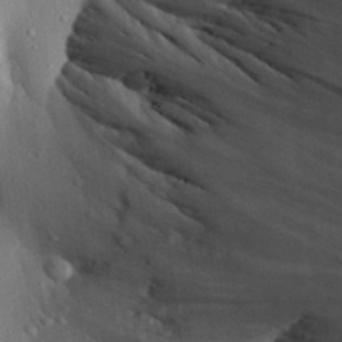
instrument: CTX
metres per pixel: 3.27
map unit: Aa
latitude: 28.5923
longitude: -137.1970
